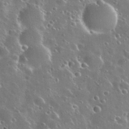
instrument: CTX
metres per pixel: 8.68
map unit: Nhu
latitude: 30.7813
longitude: -55.9150
